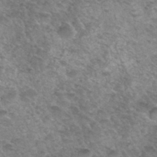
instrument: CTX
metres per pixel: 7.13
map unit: Hto
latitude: 33.4804
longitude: -49.2348
